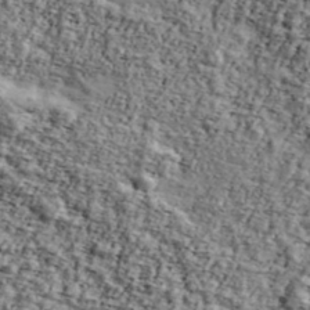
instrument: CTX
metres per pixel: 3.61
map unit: Ave
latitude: 43.3104
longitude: -110.7246
